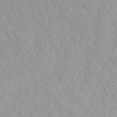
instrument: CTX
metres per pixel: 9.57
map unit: eAb
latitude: 48.8191
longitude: 118.9920
